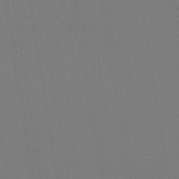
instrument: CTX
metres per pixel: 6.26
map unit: eHb
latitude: -48.8219
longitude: 87.6533
